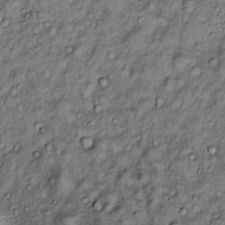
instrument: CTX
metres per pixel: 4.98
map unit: Htu
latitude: -4.1039
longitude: 159.1242
